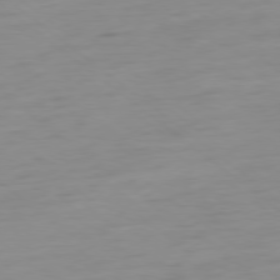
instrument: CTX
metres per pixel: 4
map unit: Ap
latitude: -79.0486
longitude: -66.9324
